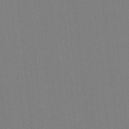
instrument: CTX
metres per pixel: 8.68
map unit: lHvf
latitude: -11.5777
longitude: -103.5749
